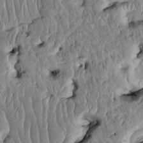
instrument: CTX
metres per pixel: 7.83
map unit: Htu
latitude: -5.2754
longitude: 154.8597
